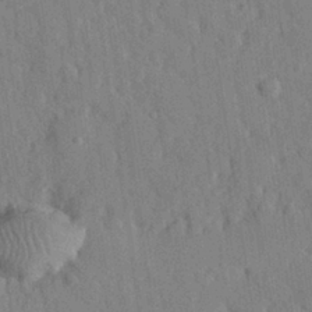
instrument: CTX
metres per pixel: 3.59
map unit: eHh
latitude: 27.6316
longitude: -76.9702
